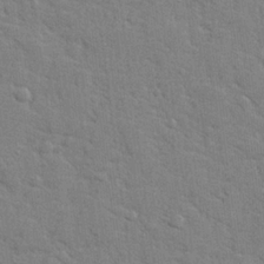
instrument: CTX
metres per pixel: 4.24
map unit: lHvf
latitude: 24.8569
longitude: 142.7085
